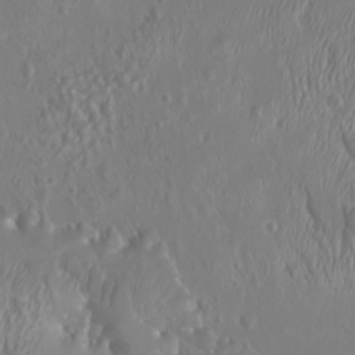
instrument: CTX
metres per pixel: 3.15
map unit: Htu
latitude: -6.9163
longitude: -74.7624
